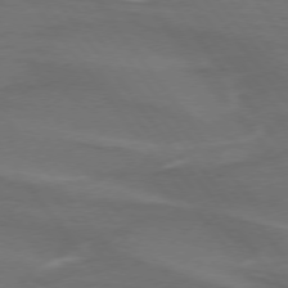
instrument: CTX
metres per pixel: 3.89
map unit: lApd
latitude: 74.6302
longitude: -62.8758
